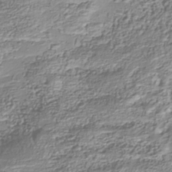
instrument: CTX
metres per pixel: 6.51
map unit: Nhu
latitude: -38.2551
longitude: -81.8583
